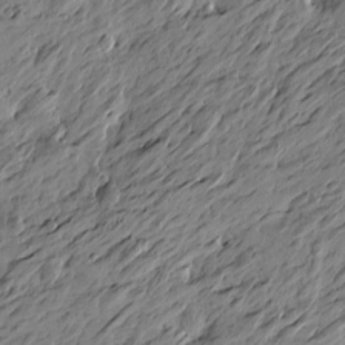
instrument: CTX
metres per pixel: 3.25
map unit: Htu
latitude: -5.1620
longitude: -178.6113
